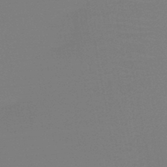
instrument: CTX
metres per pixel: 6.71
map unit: HNb
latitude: -46.5384
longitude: -44.1955
